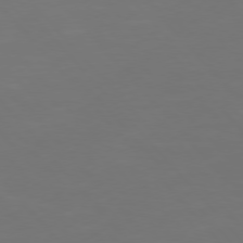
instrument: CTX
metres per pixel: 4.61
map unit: Hpe
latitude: 75.7828
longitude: -124.4790
